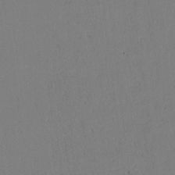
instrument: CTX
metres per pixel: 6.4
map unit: lAvf
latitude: 8.2712
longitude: 169.8044
